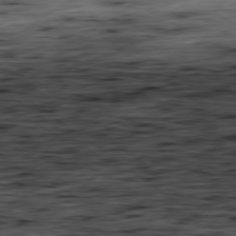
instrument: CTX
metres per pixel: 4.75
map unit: Hpe
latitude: -79.4265
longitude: 11.9178
